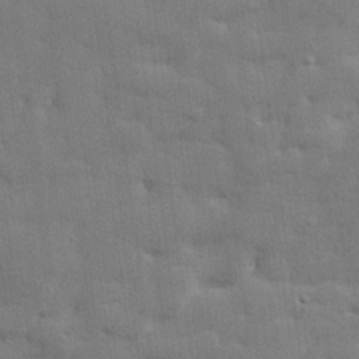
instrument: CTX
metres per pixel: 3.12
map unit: lHvf
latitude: 23.9150
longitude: 142.6896
